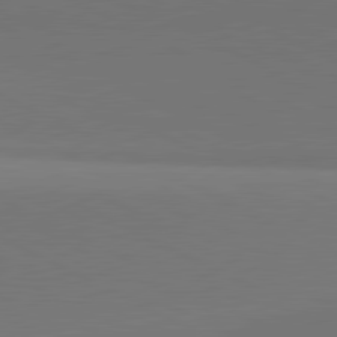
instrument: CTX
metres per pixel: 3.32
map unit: lApd
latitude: 81.4615
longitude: 146.0283
